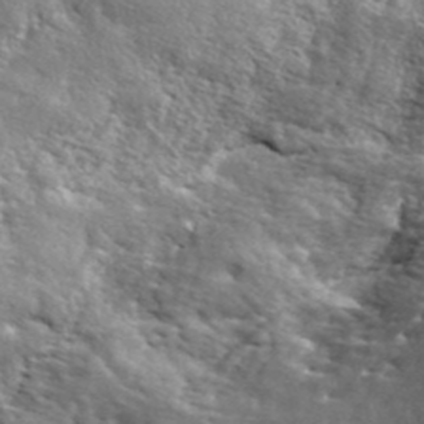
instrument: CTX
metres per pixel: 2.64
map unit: ANa
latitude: 41.2914
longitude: -87.0269
